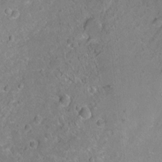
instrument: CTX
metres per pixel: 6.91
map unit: Ht
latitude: -6.9163
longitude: -36.2334
